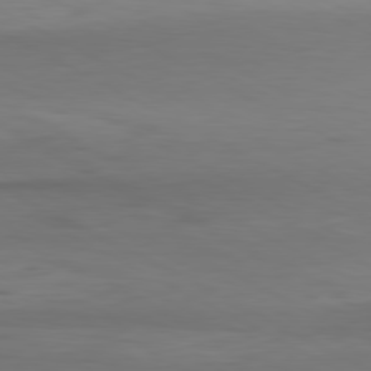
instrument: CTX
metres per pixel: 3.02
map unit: Hpe
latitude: -80.8030
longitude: 18.9731
